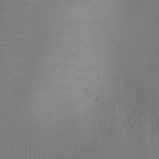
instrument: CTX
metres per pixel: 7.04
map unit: Ht
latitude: -2.2550
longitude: -18.1955
